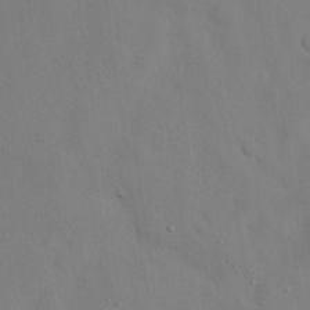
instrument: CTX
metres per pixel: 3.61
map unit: Nhu
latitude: 26.5546
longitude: -72.7436
